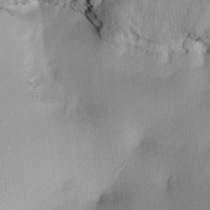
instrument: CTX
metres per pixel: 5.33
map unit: lAa
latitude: 4.1389
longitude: -112.3656
